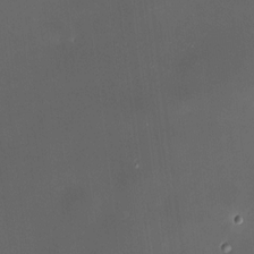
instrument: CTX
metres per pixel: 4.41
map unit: HNhu
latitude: 8.5357
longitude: 10.0094
